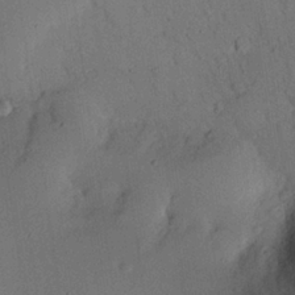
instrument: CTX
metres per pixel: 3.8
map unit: eHh
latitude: 25.7449
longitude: -75.8017
